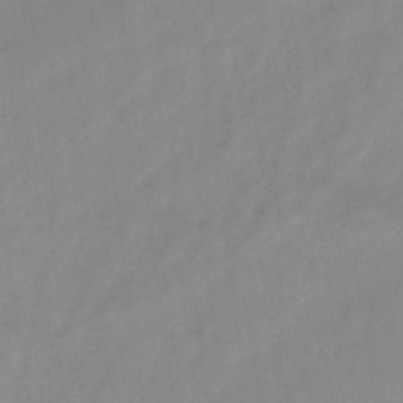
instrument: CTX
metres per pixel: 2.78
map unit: lHb
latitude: -45.2187
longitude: 66.6707
